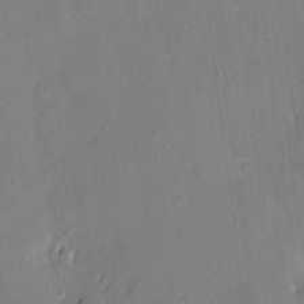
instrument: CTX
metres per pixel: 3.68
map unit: HNhu
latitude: 7.6127
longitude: 4.6896
